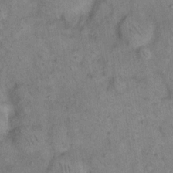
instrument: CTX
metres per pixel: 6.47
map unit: eHh
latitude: 15.0459
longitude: -65.1781
